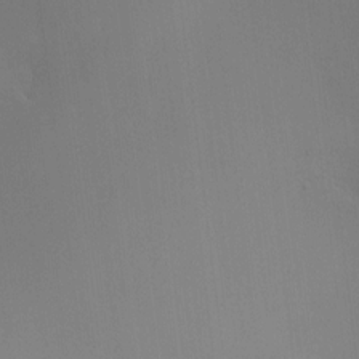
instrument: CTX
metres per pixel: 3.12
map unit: HNhu
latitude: 7.4993
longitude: 4.2739
